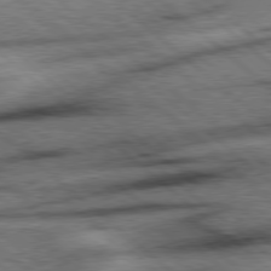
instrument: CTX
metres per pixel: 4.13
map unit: Hpe
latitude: 78.3656
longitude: -153.4427
